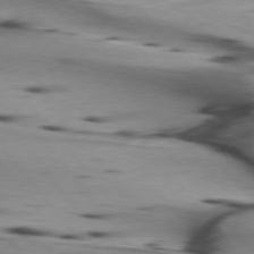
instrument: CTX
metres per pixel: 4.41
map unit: lApd
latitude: 75.4049
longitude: -65.8583
